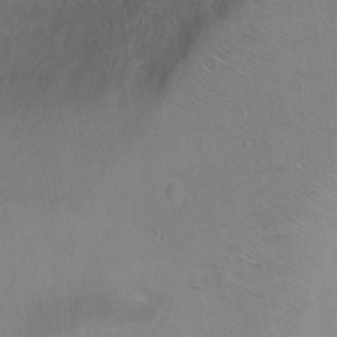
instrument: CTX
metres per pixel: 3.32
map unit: Ht
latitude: 0.8002
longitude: -37.1592
